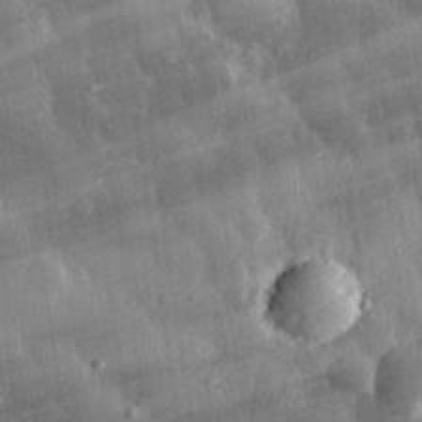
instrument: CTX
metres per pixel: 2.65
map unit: eHh
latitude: 29.9717
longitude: -79.3293
